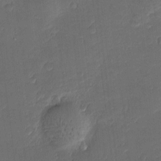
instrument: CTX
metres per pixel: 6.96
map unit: Nve
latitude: -6.9919
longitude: 174.9352
